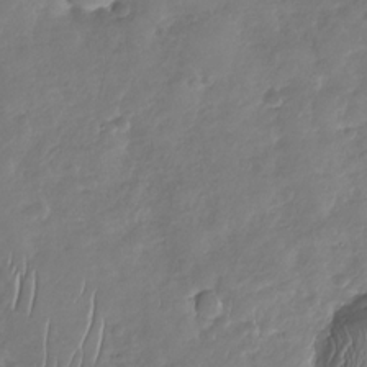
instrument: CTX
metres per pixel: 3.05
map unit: Nhu
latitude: -30.3117
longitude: -60.9136
